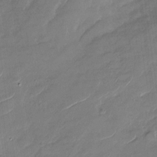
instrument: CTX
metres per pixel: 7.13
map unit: Nhu
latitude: -29.1431
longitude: -73.4994
